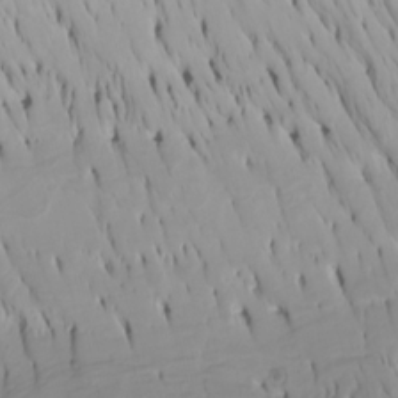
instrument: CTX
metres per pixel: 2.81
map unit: Htu
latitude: -7.2565
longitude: -67.7638
